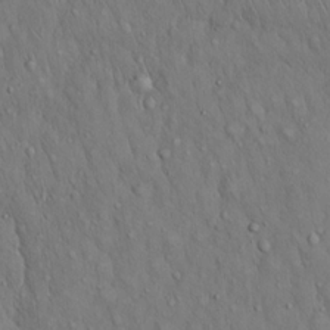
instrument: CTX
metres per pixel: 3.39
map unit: Hto
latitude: 15.2726
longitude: -58.1389
